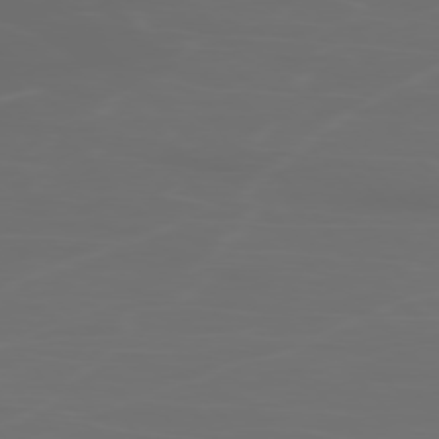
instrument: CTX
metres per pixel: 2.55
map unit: Ap
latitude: -78.6518
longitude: -70.3845
